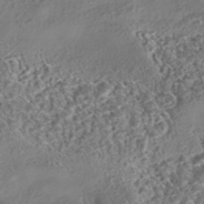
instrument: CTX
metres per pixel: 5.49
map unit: eHh
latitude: -42.9163
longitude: 121.9367
